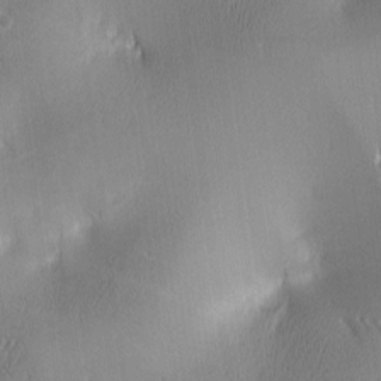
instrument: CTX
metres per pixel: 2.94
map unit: lAa
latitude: 2.4412
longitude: -117.3104
